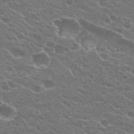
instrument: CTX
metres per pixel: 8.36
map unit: Hto
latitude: 25.2537
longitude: -37.1592
